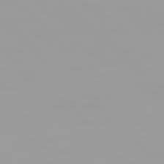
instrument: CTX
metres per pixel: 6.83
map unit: Hpe
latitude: 77.8394
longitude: -140.1955
